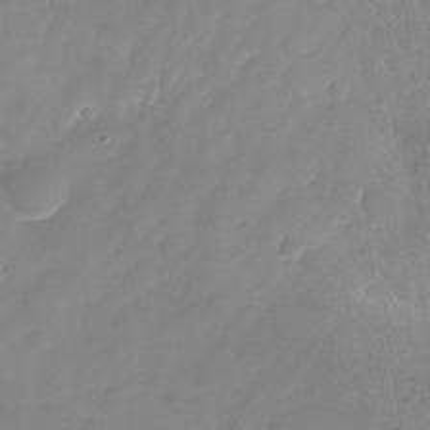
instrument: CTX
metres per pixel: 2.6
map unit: Nhu
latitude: -24.3873
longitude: -69.3293
